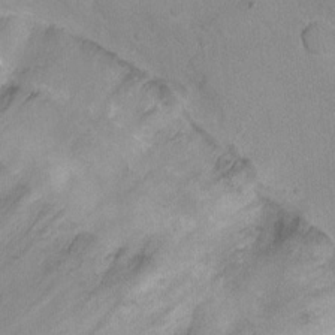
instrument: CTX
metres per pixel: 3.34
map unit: Ht
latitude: -2.9730
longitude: -19.8394
